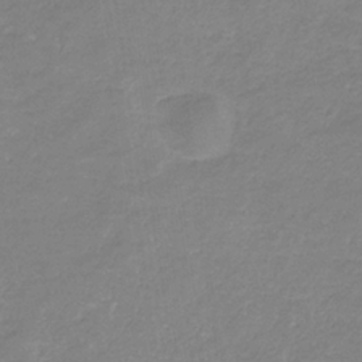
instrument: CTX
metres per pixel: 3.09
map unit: eHb
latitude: -31.9556
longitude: 67.1242
